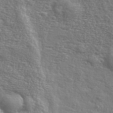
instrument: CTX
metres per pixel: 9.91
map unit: eHh
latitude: 36.8569
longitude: -82.3089
